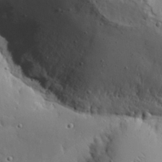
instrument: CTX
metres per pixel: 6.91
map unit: eHh
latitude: 28.8758
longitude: -81.6505
